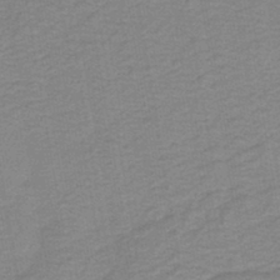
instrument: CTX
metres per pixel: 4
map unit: HNb
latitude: -44.2928
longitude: 51.6911
